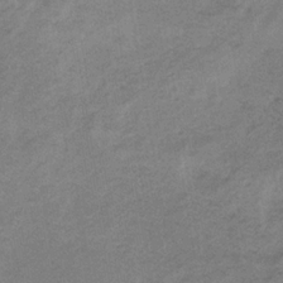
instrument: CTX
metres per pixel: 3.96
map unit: HNb
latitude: -33.2565
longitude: 62.0283
